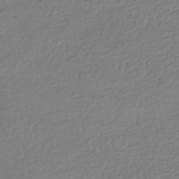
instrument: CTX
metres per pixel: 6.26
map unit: HNhu
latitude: -43.0864
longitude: 99.0108
